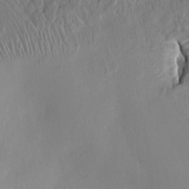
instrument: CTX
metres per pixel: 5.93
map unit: HNhu
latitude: 6.4790
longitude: -4.2711
